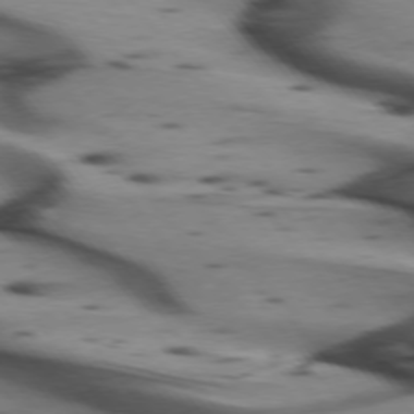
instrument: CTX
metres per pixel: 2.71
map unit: lApd
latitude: 74.9136
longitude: -65.7639
